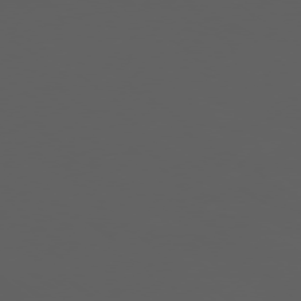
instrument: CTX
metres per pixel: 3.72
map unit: Ap
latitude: -77.4076
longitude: -75.4238
